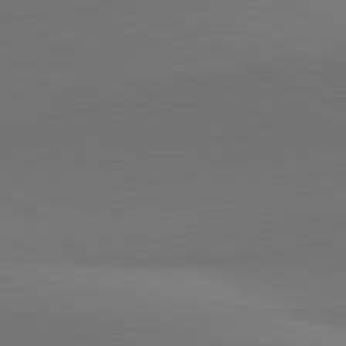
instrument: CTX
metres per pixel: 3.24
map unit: lApd
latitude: 81.5938
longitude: 145.9745
